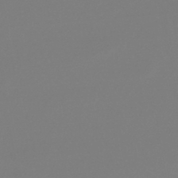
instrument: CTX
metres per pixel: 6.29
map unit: lHb
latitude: -45.8800
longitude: 75.5588
